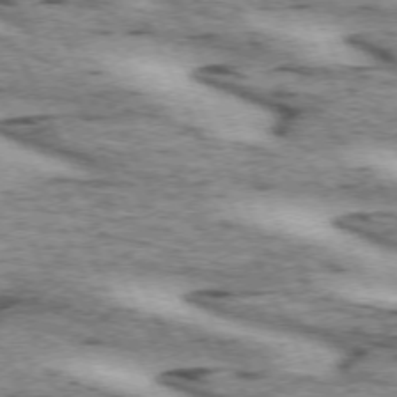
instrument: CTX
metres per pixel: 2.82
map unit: lApd
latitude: 72.2334
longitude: -54.7813
